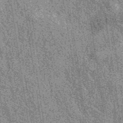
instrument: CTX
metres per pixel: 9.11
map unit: eAb
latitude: 39.1403
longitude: 107.3698
